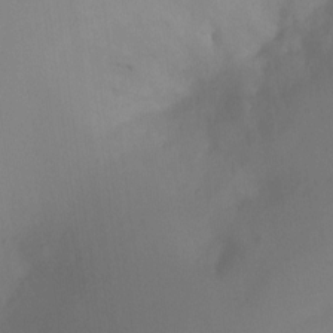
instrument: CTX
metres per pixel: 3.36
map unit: Ht
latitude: -16.4818
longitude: -50.4790
